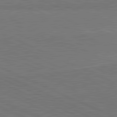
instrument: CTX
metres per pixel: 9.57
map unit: lApd
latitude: 81.8961
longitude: 148.8030
